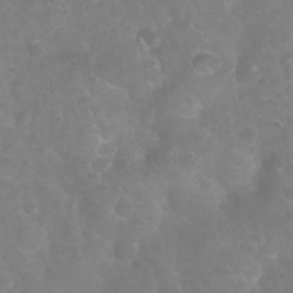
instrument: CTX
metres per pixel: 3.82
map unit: Nhu
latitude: 25.2725
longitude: -52.5924
